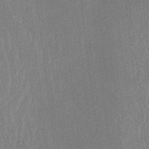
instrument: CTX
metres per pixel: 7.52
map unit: lHvf
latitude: -12.9920
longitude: -100.7435
